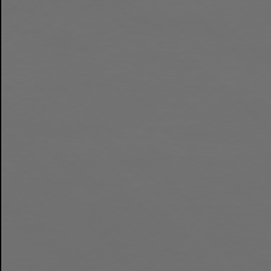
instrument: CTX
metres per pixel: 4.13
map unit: Ap
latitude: -76.6896
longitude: -81.9906
